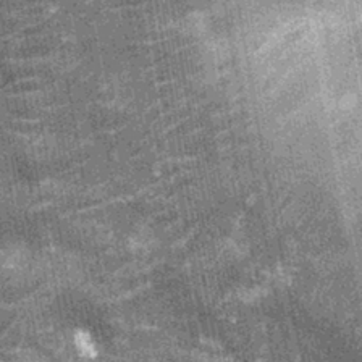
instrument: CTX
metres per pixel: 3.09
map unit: Nhu
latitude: -12.1228
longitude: -22.2522
